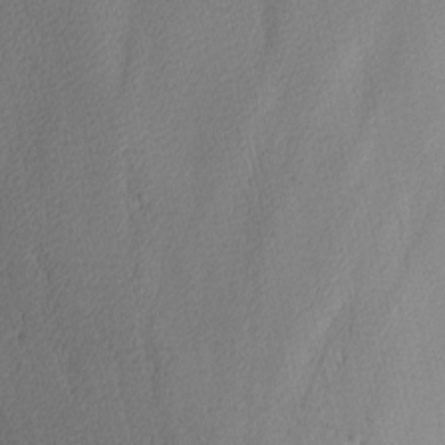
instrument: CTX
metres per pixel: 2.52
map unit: Nhu
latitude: -3.8611
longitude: -88.0255
